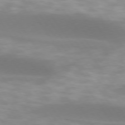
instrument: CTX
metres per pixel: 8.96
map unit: lApd
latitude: 74.6679
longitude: -48.4412
